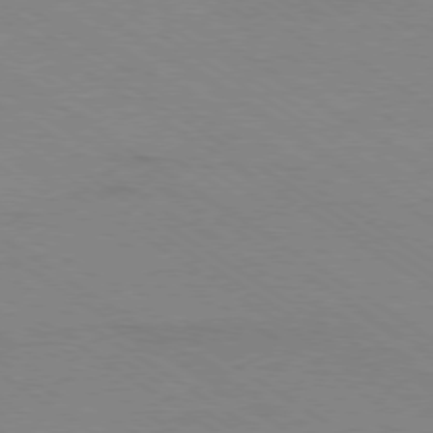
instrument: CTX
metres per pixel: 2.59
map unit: Ap
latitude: -78.8597
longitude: -84.7435
